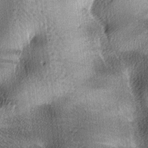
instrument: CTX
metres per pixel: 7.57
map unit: lAa
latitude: -7.9745
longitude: -124.4034
